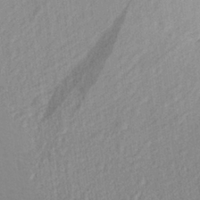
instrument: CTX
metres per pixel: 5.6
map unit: Aa
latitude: 27.5560
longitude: -144.1200
